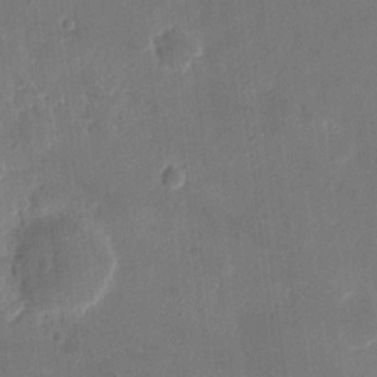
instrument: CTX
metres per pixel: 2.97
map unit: eHh
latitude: 8.6113
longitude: -74.1200
